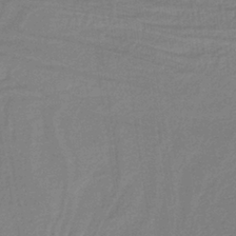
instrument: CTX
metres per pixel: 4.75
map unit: HNb
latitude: -36.9541
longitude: 56.5574
